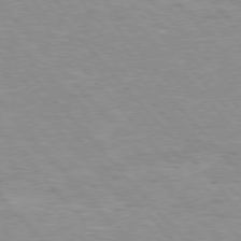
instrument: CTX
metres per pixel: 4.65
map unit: Hpe
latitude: 76.2333
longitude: -152.1389
